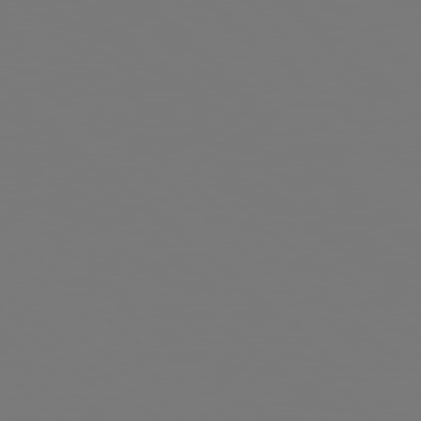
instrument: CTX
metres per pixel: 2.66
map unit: Hpe
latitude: 78.1956
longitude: -162.8380
